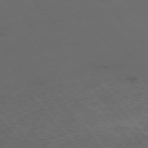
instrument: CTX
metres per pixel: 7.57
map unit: Hpe
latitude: -76.1795
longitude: -10.1200
